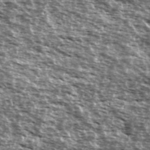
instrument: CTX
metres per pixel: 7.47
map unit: Ave
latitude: 40.1199
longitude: -108.6679
